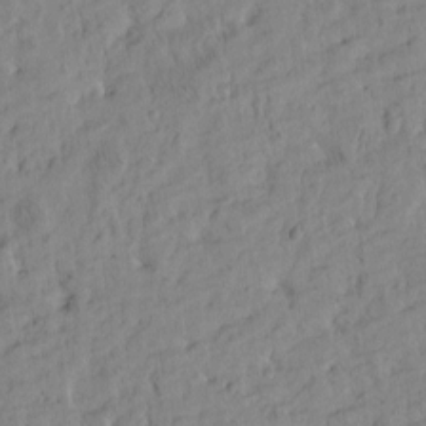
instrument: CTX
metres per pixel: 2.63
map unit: Htu
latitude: -4.5384
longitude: 173.8233
